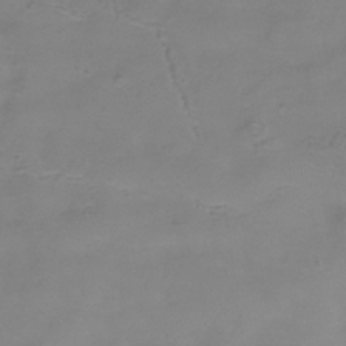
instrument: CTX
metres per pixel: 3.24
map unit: Hve
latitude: -34.2550
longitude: 91.5210
